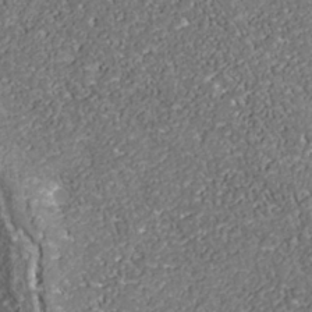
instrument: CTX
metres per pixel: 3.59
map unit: Nhe
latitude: -38.1606
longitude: -87.4993
